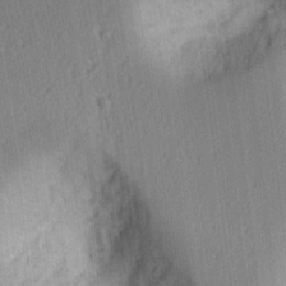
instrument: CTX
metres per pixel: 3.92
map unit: Ht
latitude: 7.4804
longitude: -75.9906
